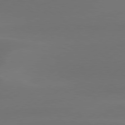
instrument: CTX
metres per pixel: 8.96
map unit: Hpe
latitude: 78.4412
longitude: -130.4790
